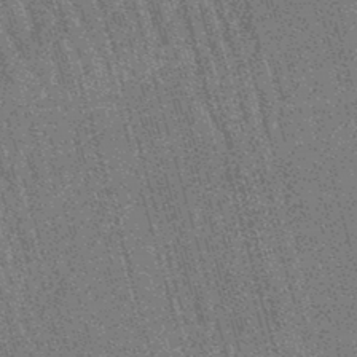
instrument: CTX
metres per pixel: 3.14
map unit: lHb
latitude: -45.8800
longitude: 77.6911
